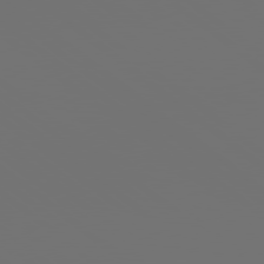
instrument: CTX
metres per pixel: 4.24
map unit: lApd
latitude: 79.0837
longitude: 177.5588
